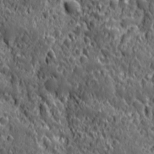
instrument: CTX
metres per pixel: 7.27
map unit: Ave
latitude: 12.3278
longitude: -104.7813
